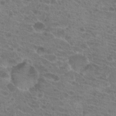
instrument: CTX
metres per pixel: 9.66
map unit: Hto
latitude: 19.8961
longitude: -40.5167
